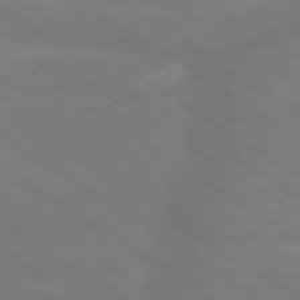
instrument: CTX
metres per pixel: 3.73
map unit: lApd
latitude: 79.8395
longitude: -142.4601
